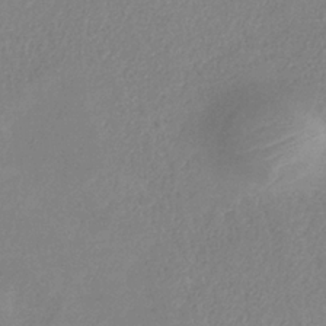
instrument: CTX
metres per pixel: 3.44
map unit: HNb
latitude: -33.2376
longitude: 55.4832
